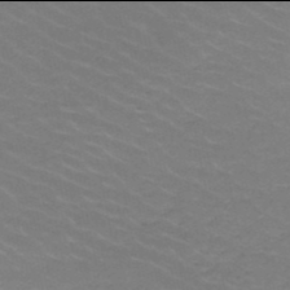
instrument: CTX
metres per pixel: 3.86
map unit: HNb
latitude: -50.0094
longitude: -52.4979
